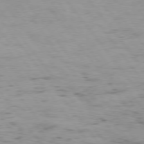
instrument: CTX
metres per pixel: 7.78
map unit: Hpe
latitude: 75.0836
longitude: -141.1970
